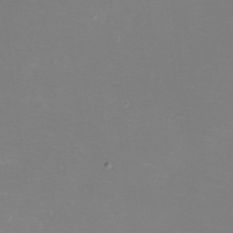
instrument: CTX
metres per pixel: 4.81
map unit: eHh
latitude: -12.5196
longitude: -60.2333
